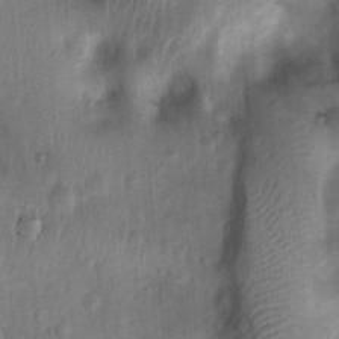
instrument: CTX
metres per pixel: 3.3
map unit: Ht
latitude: 4.0444
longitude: -22.1200
